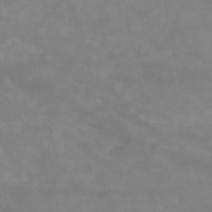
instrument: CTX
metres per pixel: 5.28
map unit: HNb
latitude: -49.1054
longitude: -38.9891
